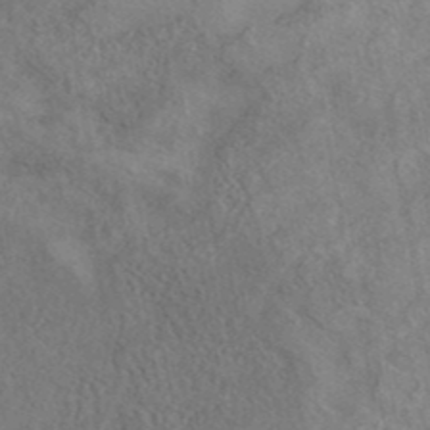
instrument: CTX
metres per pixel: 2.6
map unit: eAb
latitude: 41.1970
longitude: 103.1053
